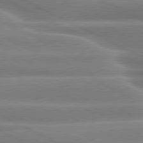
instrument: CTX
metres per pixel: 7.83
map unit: lApd
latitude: 80.4790
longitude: -136.5546
